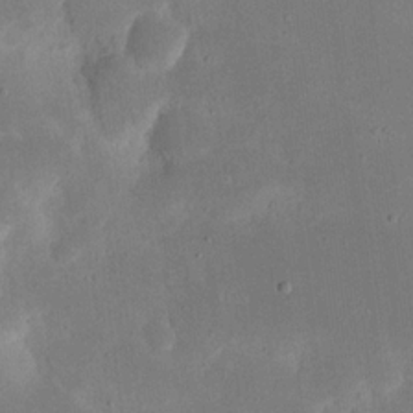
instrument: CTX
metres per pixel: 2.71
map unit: eHh
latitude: 19.5560
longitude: -70.0255
